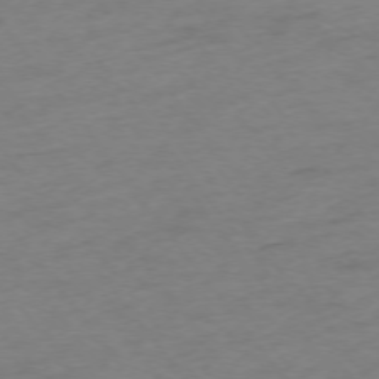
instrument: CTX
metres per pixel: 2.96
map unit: Ap
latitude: -75.1243
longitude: -72.9703
